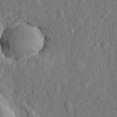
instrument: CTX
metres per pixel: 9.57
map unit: lHvf
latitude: 22.6868
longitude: 143.6155
